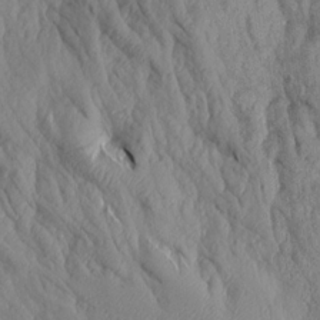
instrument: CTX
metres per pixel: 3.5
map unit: Aa
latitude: 18.3845
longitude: -146.2523
